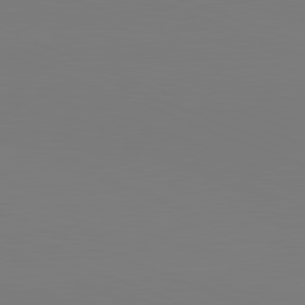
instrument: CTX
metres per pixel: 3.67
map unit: lApd
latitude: 81.8394
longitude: 146.2739
